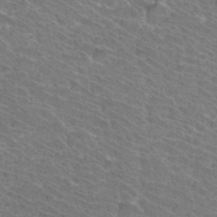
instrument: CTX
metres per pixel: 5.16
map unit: Hto
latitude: 34.0444
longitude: -41.8016
